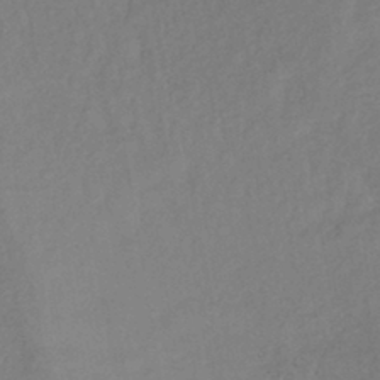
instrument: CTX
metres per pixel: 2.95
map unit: lHb
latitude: -40.7085
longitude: 72.9164
